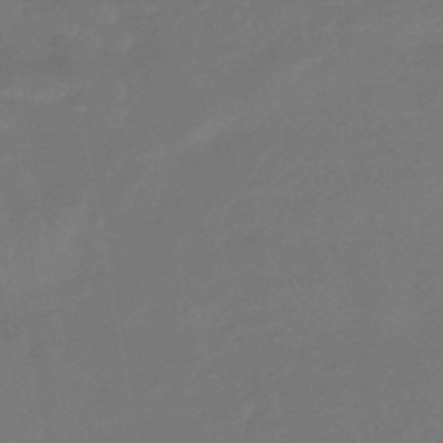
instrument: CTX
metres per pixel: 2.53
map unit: HNhu
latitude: -45.8989
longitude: 90.0283
